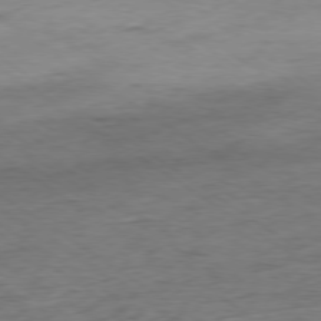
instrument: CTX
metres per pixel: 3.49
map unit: Hpe
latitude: -78.6518
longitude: -16.6491
